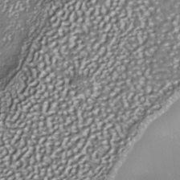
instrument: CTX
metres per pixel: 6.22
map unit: Nhe
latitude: -35.8422
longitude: -91.8394
